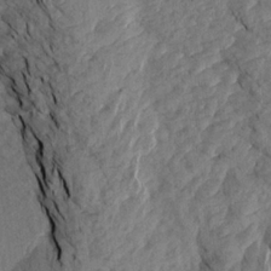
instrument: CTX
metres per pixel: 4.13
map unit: Aa
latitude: 18.5734
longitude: -145.9528
